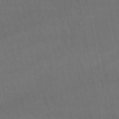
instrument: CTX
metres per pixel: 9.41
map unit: lHb
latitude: -47.8800
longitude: 73.8611
